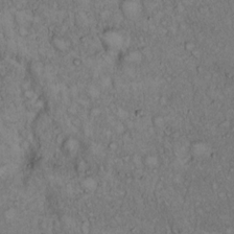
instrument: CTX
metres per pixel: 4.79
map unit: Hto
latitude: 15.2537
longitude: -57.1025
